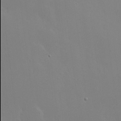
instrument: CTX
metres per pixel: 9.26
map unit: Hve
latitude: 17.5560
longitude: 150.0094
